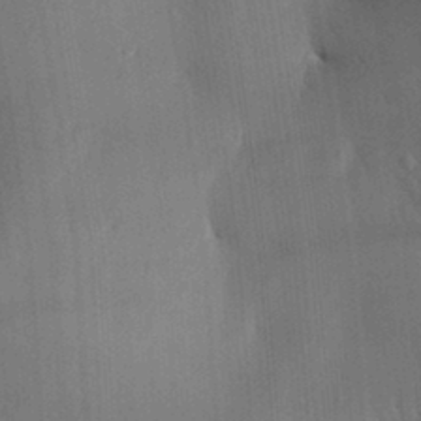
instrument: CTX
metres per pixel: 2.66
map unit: Aa
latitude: 30.4979
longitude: -143.1403
